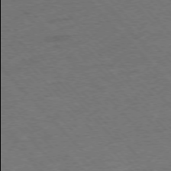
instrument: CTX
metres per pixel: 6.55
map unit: Hpe
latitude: -76.4251
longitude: -13.9906
